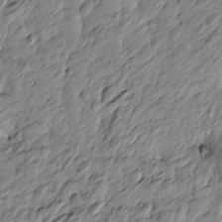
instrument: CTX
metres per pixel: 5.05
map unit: Htu
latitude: -4.0094
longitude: 179.0297
